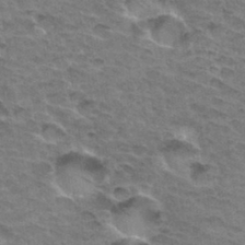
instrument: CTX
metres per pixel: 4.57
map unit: Hto
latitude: 33.3104
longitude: -46.8947
